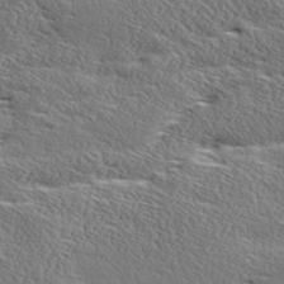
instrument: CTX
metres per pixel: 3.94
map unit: Ave
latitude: 17.3671
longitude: -137.9528
